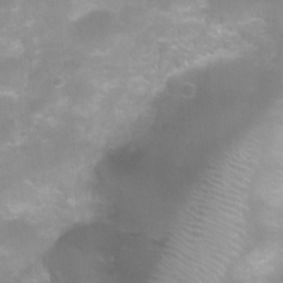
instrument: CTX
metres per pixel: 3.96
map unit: Ht
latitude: 4.8002
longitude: -20.8569
